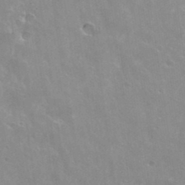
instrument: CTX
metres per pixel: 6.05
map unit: Hto
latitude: 35.9339
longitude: -43.9906
